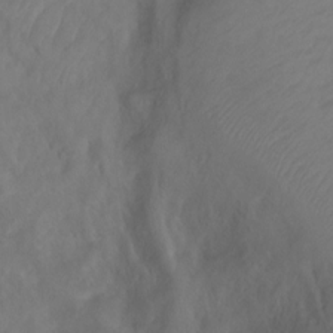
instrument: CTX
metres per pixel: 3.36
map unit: Ht
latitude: 1.7260
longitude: -35.1592
